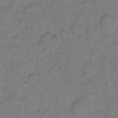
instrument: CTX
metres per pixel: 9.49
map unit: eHh
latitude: 7.6505
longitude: -63.9528
